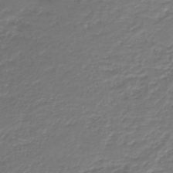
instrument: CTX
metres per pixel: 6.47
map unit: HNb
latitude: -42.8974
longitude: 50.2550
